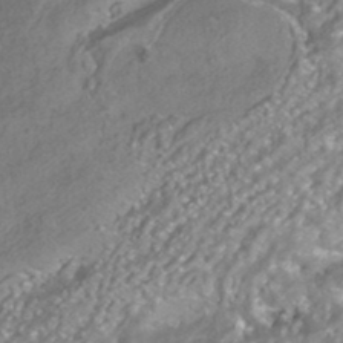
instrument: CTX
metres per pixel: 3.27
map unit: HNhu
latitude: -41.7855
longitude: 103.1998
